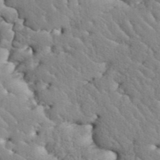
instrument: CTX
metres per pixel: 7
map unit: eHh
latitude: 36.2712
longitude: -67.0458
